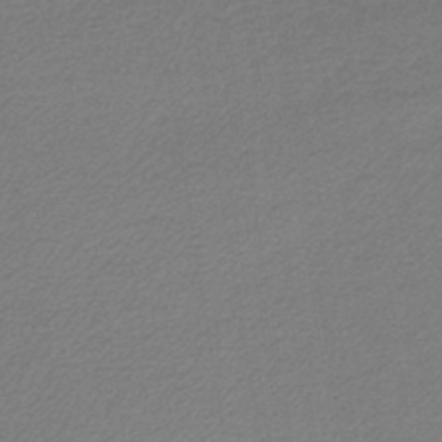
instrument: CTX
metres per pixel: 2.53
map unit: lHb
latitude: -40.6140
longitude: 63.2376
